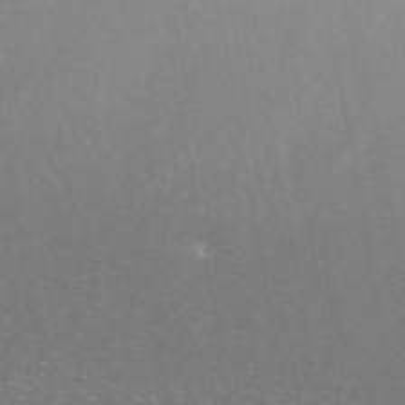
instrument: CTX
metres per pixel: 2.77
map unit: ANa
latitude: 44.7057
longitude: 24.3495
